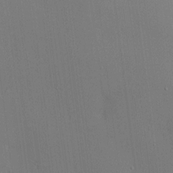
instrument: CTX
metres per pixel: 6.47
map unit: HNhu
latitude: 6.1578
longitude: 15.0487
